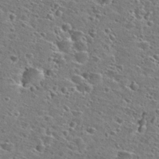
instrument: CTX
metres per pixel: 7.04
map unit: Hto
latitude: 26.6680
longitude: -47.1970
